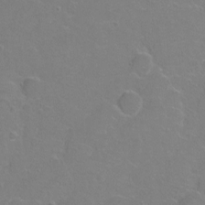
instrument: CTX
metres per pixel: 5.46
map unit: Hto
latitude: 2.7246
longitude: -33.2348
